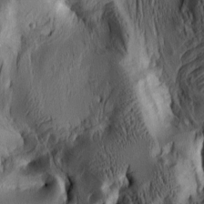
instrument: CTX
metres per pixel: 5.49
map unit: lAa
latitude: 5.4615
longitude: -113.6883
